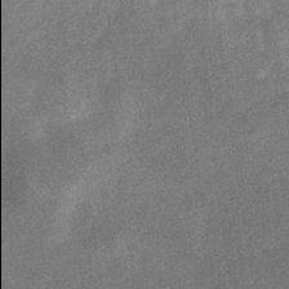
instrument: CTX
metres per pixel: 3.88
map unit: eHb
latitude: -33.7667
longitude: 78.0094
